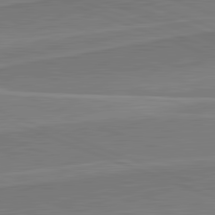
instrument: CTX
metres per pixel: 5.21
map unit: lApd
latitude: 82.1011
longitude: 140.5385
